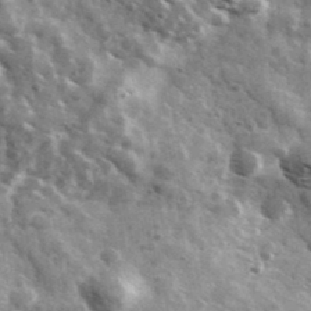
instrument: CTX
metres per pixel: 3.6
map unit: Ave
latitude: 38.3656
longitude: -107.8772
